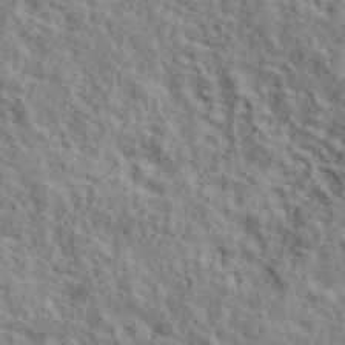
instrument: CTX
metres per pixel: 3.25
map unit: lHvf
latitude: 39.2537
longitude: -87.6316
